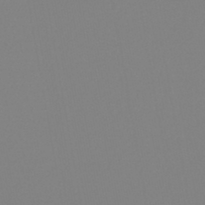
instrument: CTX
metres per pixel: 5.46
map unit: lHb
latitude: -45.7478
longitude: 75.4455
